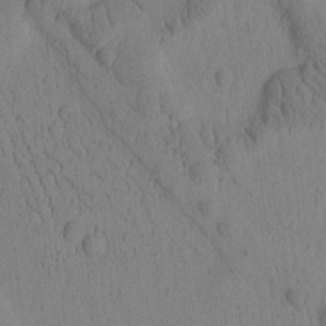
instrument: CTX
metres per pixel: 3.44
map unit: Htu
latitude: -3.0864
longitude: 172.9542
